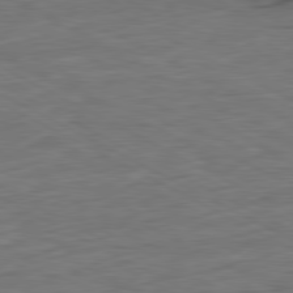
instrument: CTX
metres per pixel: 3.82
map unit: Ap
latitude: -81.4077
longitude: -77.6505
